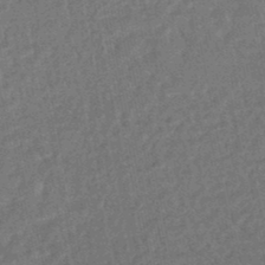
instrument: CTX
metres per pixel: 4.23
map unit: HNhu
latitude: -47.4265
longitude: 99.2754
